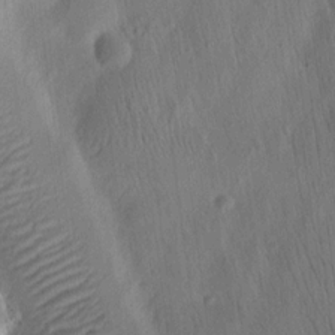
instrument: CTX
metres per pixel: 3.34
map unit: Ht
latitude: 10.7624
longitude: -75.3104
